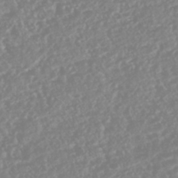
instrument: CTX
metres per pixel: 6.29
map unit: HNhu
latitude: -44.2740
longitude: 103.7856
